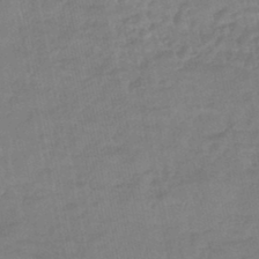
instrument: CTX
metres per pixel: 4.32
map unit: eHb
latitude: -45.4454
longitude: 87.8800
